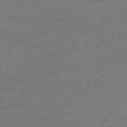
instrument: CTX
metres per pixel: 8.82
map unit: lHb
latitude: -41.4076
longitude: 72.6140
